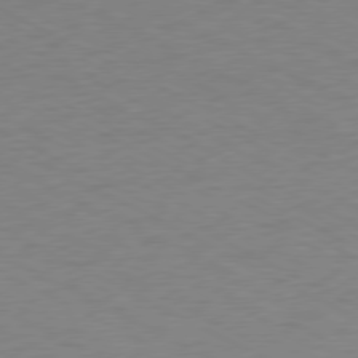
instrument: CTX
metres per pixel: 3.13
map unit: Ap
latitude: -77.5021
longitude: -73.7450
